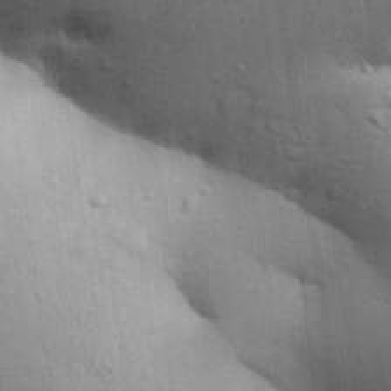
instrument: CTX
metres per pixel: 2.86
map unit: Aa
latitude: 29.6694
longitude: -147.7639
